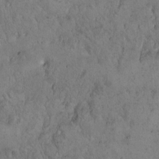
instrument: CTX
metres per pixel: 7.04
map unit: Hto
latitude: 15.8584
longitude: -59.5938
